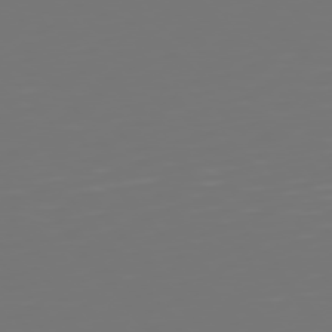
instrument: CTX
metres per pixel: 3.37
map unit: Hpe
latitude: 75.3482
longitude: -124.2900
